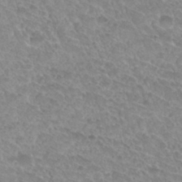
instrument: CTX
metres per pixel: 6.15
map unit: Hto
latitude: 31.8584
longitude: -47.9150
